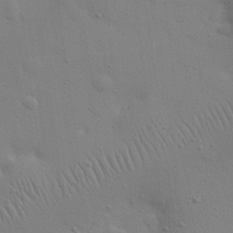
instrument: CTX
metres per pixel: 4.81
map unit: eHh
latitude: 24.9324
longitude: -69.5182
